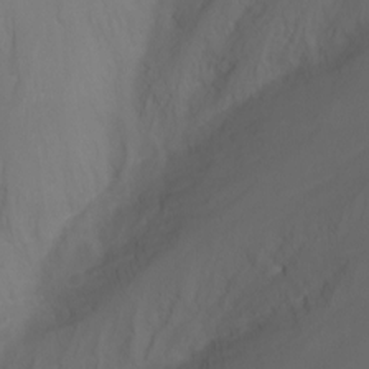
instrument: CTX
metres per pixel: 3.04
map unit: Nhu
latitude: -11.8233
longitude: -74.9514
